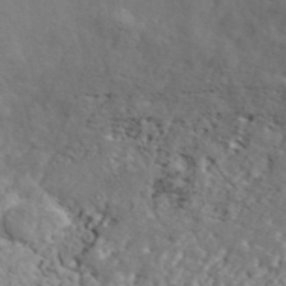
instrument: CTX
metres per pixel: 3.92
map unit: ANa
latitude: 44.7813
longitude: 23.2565
